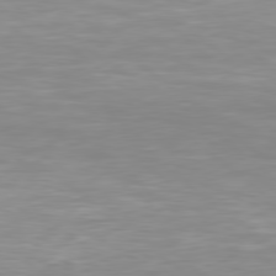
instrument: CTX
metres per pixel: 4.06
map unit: Hpe
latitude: 78.3279
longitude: -172.9513
